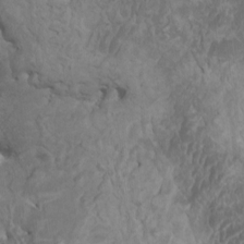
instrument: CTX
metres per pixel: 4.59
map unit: HNhu
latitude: 4.6490
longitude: -3.9717
